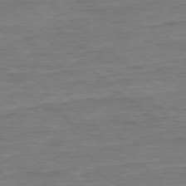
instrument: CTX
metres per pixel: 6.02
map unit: Ap
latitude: -78.6140
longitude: -87.5749
